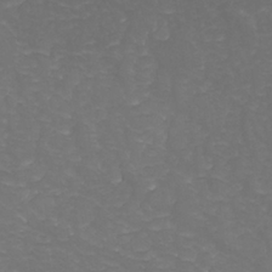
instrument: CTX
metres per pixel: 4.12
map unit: Nhu
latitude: 26.4223
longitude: -65.1781
